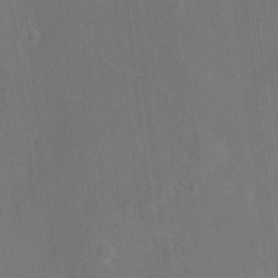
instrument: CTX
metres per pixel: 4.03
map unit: Ht
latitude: -9.1809
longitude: -22.3656
